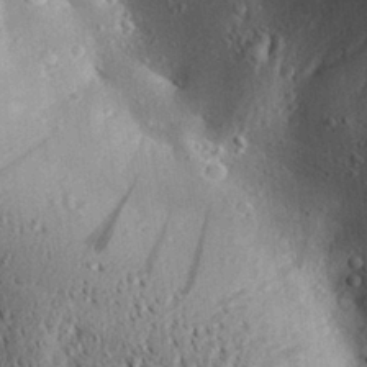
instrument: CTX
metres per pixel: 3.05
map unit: Aa
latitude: 28.7246
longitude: -131.4616
